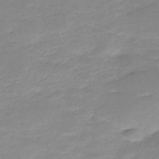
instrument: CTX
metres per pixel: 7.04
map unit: HNb
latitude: -49.7856
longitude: -39.3859
